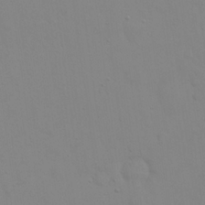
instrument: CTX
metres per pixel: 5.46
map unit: eHh
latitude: 23.4426
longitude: -65.6694
